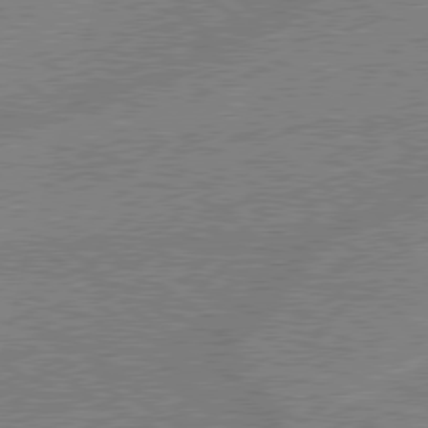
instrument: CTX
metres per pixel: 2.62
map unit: lApd
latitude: 78.9514
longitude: -145.7449
